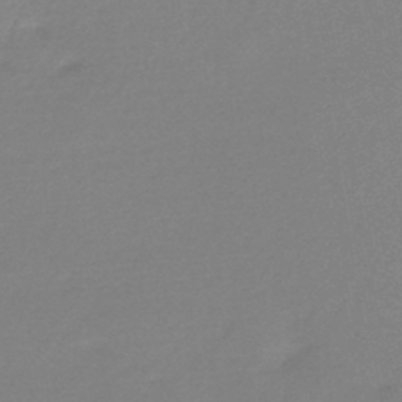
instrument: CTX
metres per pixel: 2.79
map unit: HNb
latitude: -44.6896
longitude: -42.0633
